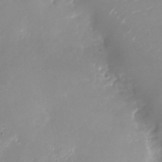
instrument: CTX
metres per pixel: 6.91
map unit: Nhu
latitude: -26.2172
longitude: -73.4994
